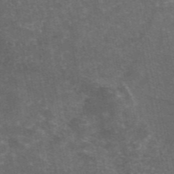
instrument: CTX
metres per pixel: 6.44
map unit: eAb
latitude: 46.4412
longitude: 119.5210
